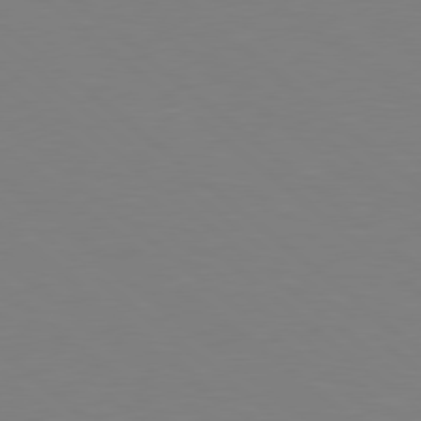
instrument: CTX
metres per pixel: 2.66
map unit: Hpe
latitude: 78.8191
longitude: -165.5182
